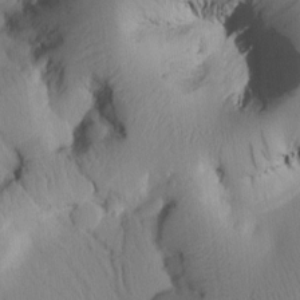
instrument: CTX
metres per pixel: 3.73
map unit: Htu
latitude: 0.8758
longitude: 175.9367
